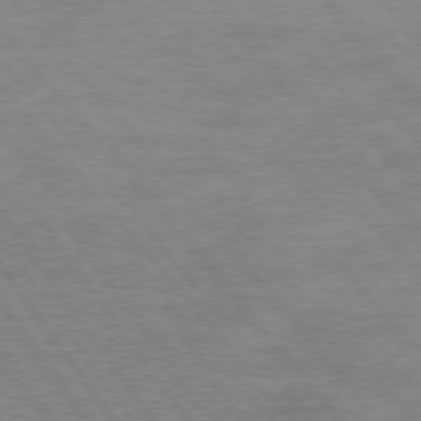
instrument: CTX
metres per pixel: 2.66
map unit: Hpe
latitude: 75.3293
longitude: -142.0633
